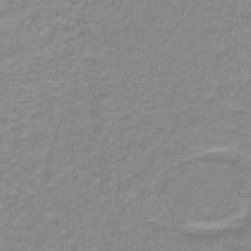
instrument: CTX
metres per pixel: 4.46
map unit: lHb
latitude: -41.3132
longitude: 56.1228
